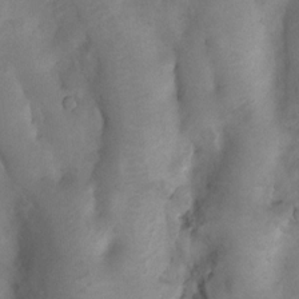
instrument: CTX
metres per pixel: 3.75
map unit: Nhu
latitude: 8.1767
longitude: -22.5357
